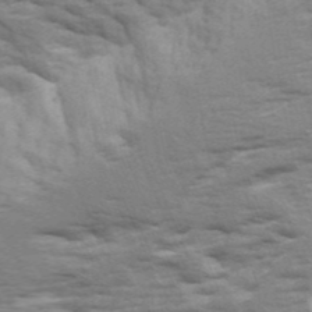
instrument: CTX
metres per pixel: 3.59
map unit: Ave
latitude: 18.0822
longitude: -129.6316
